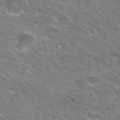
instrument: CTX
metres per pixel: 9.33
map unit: Nhu
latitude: 25.4426
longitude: -50.8947
